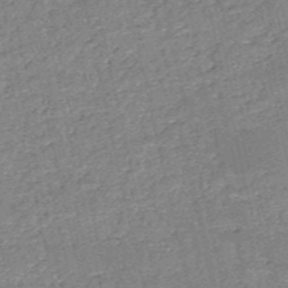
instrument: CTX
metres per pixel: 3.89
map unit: HNb
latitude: -53.1809
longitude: -40.4601
